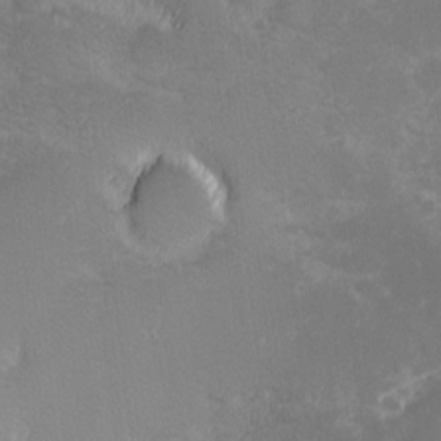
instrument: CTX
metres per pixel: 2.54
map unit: eHh
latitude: -0.7275
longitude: -85.7450
